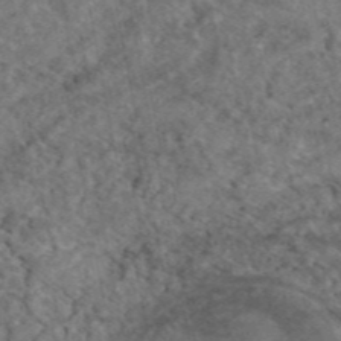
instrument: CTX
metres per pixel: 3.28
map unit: eAb
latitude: 47.6127
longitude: 111.6910
